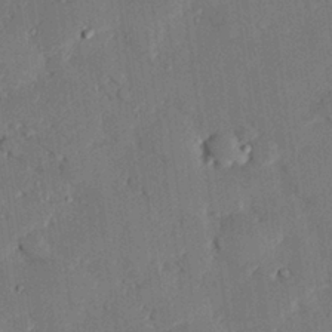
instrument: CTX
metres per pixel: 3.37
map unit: eHh
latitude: 27.0270
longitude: -81.4804
